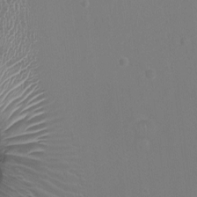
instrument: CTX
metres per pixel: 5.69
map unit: Ht
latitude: -1.9745
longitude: -16.3845
